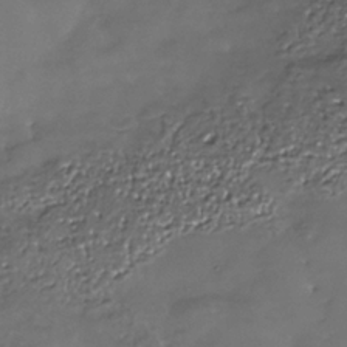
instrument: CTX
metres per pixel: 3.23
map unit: Nhe
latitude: -35.8422
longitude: -92.5923
